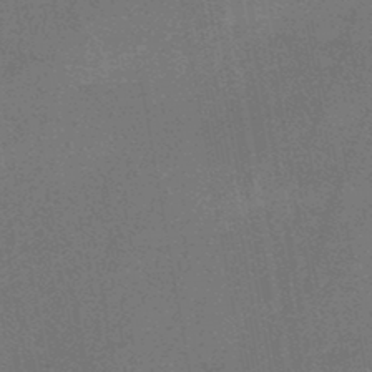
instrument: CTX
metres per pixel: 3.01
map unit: HNb
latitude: -47.1620
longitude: -40.0444
